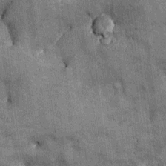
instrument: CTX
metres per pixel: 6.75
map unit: Ht
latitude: -2.3873
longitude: -12.7058
